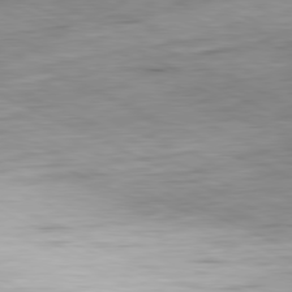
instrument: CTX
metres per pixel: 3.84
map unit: Ap
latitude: -81.2376
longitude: -71.9150
